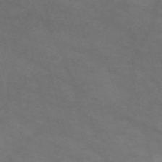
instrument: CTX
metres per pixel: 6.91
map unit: Nve
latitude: -58.9919
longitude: 58.6707
